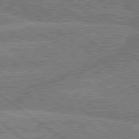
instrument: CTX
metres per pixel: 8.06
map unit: lApd
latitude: 79.7639
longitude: -160.3467
